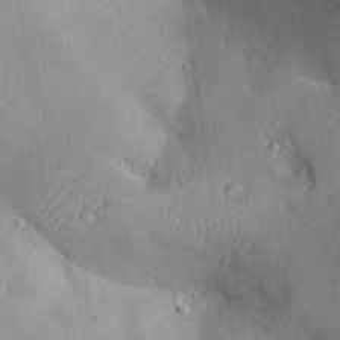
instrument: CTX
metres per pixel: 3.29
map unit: Aa
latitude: 29.5560
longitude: -131.5938
